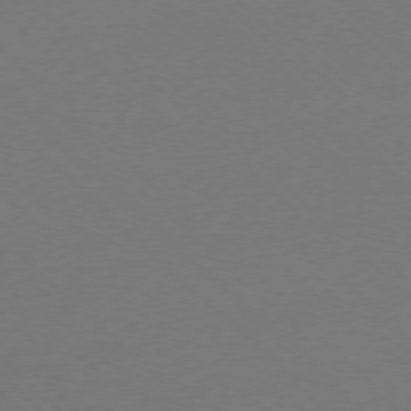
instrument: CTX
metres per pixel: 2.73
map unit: Ap
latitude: -77.1809
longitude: -70.3467
